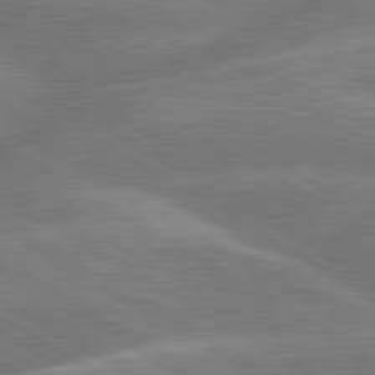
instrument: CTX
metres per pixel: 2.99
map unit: lApd
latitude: 79.9717
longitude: -133.6316
